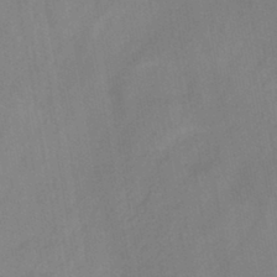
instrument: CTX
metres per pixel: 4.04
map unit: HNb
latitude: -44.2928
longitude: -40.0255
